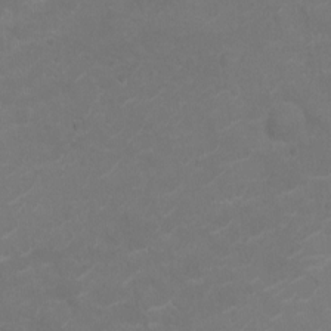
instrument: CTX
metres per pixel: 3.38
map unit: Nhu
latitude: -10.1606
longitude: -20.3845
